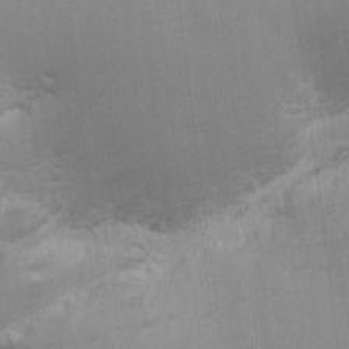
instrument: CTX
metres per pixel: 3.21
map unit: eHh
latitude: -1.9367
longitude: -79.9528
